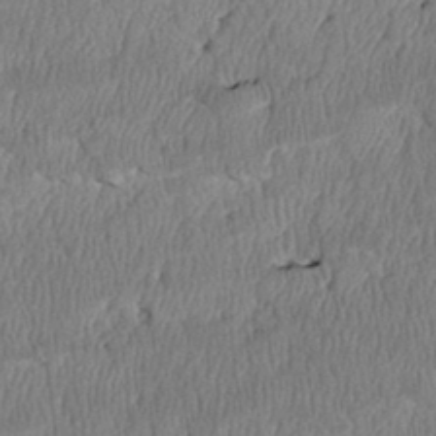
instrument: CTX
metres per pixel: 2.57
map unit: Htu
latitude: 3.3292
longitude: 149.7667
